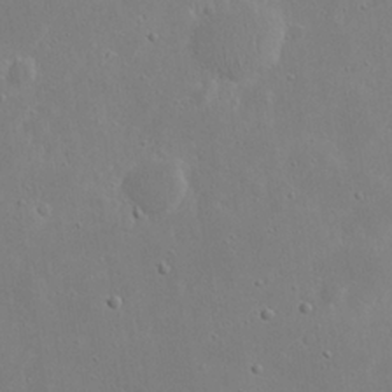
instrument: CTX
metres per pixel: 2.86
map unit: eHh
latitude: 21.2348
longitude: -70.5168
